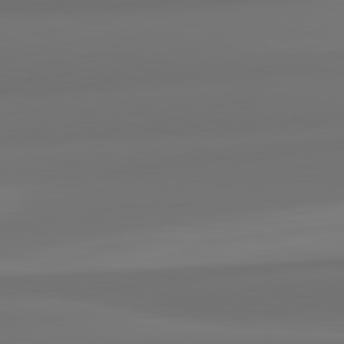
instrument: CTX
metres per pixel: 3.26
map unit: lApd
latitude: 82.1199
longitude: -172.8380
